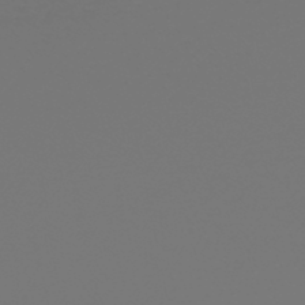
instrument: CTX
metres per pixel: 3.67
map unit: HNb
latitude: -45.6344
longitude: 55.1809
